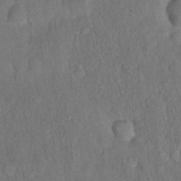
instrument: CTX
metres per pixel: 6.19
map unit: eHh
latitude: 18.7246
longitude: -62.3279
